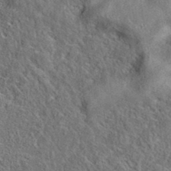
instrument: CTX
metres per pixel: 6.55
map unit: eAb
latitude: 37.1592
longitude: 113.0298
